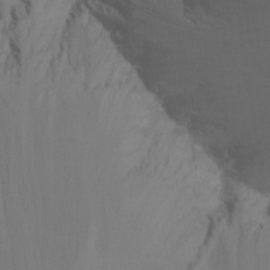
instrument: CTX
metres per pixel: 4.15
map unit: Ht
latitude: -9.7100
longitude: -38.1200
